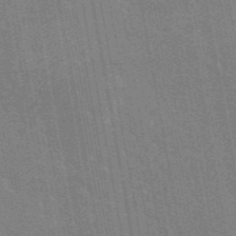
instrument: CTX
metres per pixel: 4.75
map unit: eAb
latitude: 45.6127
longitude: 122.3684
